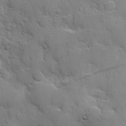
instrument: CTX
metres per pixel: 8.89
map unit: Hve
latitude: 24.4034
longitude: 148.8030
